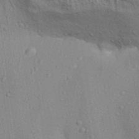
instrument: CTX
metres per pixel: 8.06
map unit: Aa
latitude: 32.0255
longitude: -135.2726
